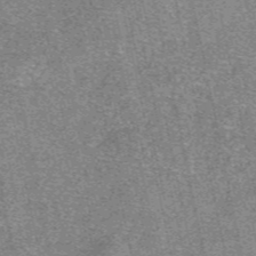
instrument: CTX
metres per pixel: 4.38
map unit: eAb
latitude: 48.2145
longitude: 105.0297
